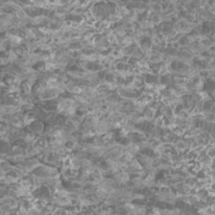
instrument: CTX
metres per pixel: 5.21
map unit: Htu
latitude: 3.4615
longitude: -20.8569
